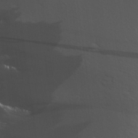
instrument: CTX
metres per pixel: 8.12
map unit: Aa
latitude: 26.2901
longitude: -144.1389
